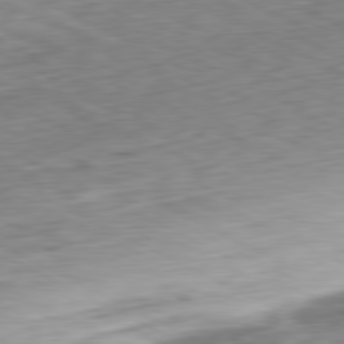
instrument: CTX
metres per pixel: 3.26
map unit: Ap
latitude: -80.8786
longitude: -70.0633
